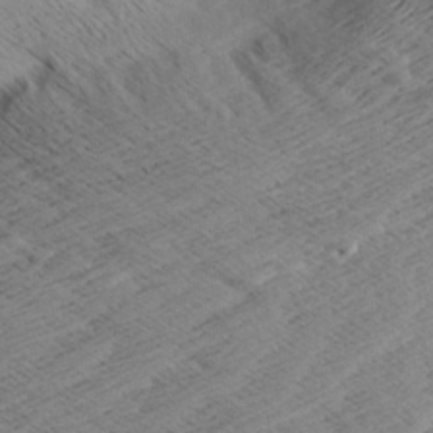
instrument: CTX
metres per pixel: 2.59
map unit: Aa
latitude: 8.2712
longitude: -140.2522
